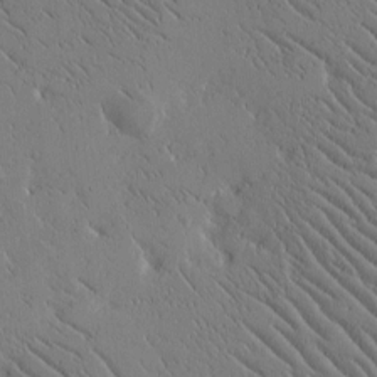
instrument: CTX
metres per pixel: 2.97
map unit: Htu
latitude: -1.9556
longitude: 175.6532
